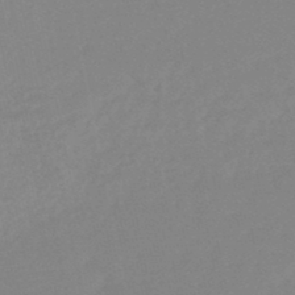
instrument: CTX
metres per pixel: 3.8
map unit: lHb
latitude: -48.2362
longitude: 64.5196
